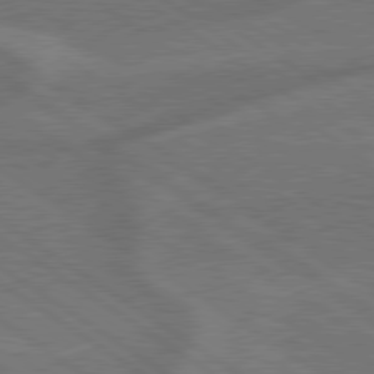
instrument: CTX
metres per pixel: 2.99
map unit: lApd
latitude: 79.3293
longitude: -172.1388
